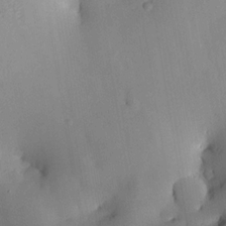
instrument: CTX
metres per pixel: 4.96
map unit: HNhu
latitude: 15.1970
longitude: 12.0472
